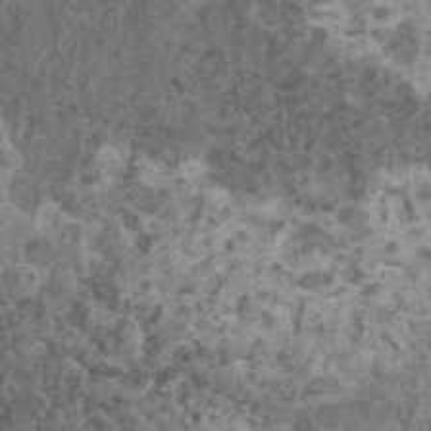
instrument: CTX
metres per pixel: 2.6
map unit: HNhu
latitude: 1.3103
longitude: 4.5007
